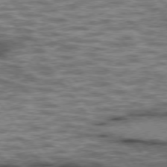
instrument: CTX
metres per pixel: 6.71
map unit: lApd
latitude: 75.6883
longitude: -48.6302
